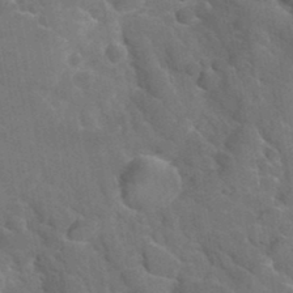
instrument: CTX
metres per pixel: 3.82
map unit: Hto
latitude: 35.6127
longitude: -48.9136
